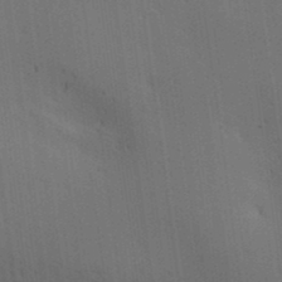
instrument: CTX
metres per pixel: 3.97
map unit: lAa
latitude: 11.8395
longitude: -108.3467
